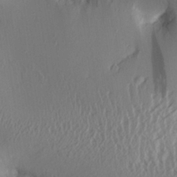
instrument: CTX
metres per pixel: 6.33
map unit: Aa
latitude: 26.7435
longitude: -133.7639
